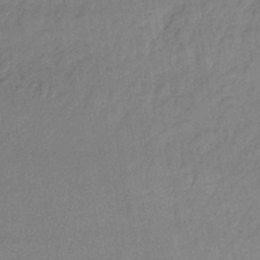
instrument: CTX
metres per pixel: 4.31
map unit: lHb
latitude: -35.6911
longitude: 66.2739
